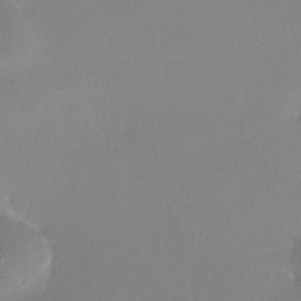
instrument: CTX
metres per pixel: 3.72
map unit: HNhu
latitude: 6.4979
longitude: 8.0661
